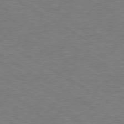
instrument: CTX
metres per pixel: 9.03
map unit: Ap
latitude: -80.3118
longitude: -87.1970
